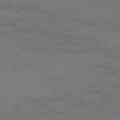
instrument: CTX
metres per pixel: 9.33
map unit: Ap
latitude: -77.1242
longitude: -76.5356
